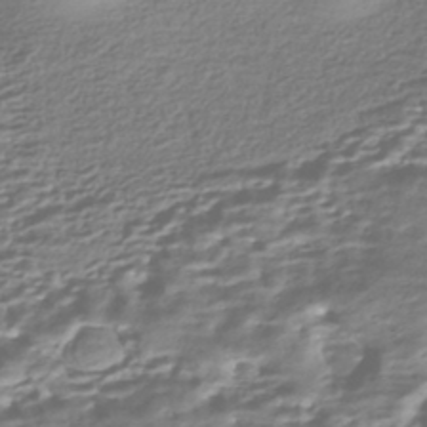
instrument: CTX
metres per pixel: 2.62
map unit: HNhu
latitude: -43.4832
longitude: 99.6722
